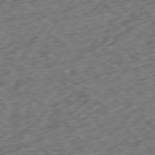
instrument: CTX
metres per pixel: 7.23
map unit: Ap
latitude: -77.3699
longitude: -79.6505
